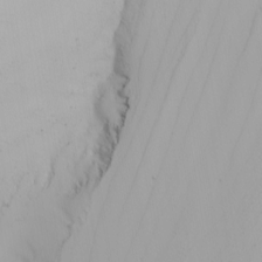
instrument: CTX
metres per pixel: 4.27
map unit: Nhu
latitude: -4.7463
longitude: -92.8191
